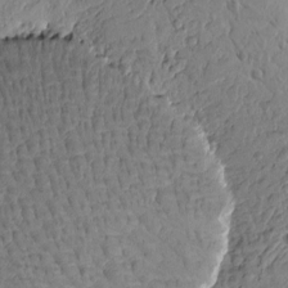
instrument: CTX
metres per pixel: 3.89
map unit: Htu
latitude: -3.5777
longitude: 178.9352
